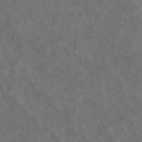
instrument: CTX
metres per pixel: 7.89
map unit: ANa
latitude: 43.3104
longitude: 27.6343
